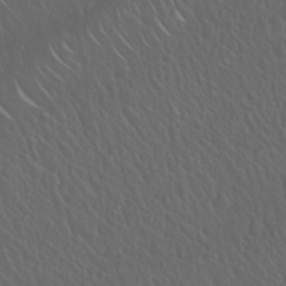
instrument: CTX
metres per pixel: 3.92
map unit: Nhu
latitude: 23.4237
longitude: -62.4790
